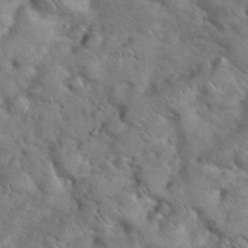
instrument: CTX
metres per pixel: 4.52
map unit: eHh
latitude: 37.3293
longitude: -64.2522
